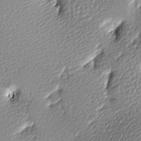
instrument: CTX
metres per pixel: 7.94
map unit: lAa
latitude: -9.8611
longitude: -126.4412
